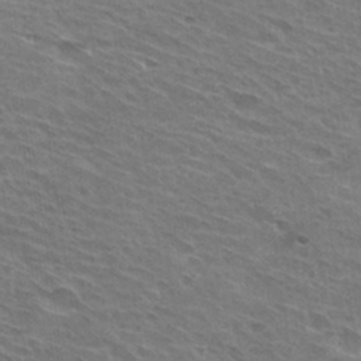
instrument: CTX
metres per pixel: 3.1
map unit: Hto
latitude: 31.0459
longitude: -44.7435
